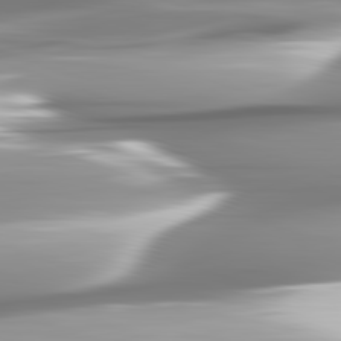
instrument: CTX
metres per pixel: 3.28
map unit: lApd
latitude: 82.4223
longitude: -143.7450
